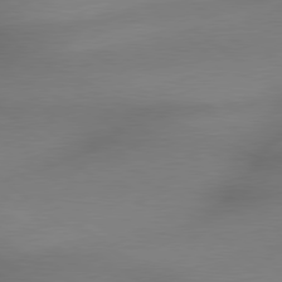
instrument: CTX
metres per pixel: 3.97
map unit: lApd
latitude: 79.4994
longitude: -172.6112
